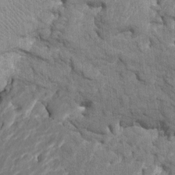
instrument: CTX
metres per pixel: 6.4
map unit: HNhu
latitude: 8.0822
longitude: -5.6883
